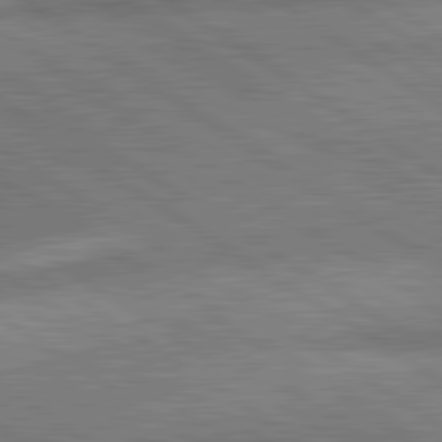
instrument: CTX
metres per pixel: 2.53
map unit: lApd
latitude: 81.5182
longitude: 140.7085
